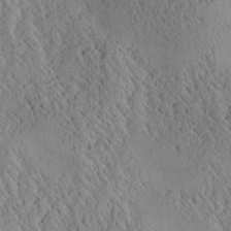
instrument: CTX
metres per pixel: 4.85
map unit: Aa
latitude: 25.0836
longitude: -133.9339
